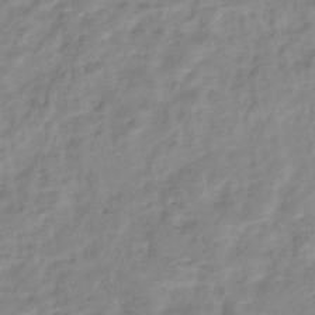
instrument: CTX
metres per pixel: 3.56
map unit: Nhe
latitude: -46.3306
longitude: 152.5007
